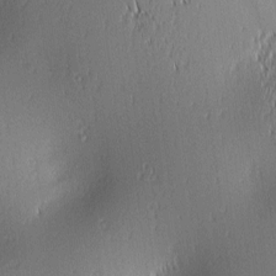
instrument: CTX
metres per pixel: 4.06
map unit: lAa
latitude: 2.0255
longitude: -116.4223
